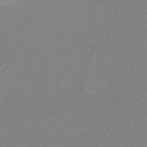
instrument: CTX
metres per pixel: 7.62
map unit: HNb
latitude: -37.6532
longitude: 54.1039
